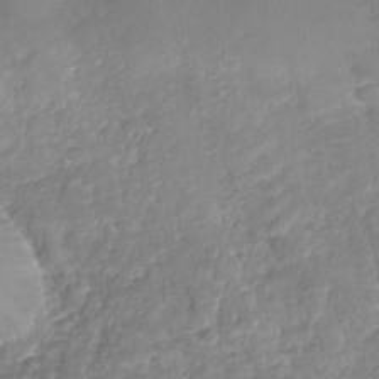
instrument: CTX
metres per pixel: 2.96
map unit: Nhu
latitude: -30.8597
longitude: -59.8961
